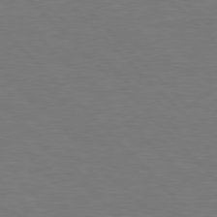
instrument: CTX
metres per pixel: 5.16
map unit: Hpe
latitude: 77.7260
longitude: -163.8395
